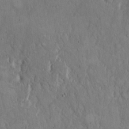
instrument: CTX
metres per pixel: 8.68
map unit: Hto
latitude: 14.9514
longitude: -60.3089
